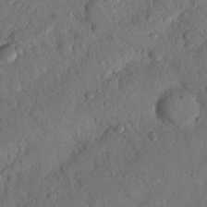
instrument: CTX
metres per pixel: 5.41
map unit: Nhu
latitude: 20.6680
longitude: -77.7827
